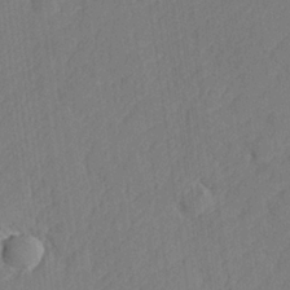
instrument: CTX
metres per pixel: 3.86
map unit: lHvf
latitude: 24.5923
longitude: 141.6155
